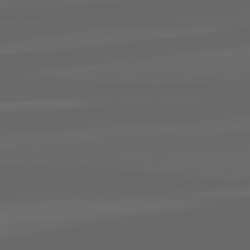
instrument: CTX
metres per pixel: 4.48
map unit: lApd
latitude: 82.4223
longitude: -168.3845
